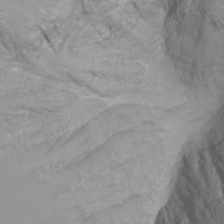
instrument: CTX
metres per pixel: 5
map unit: Nhu
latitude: -8.1795
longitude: -82.6868
